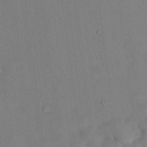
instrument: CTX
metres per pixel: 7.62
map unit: HNhu
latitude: 14.2523
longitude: 13.3888
